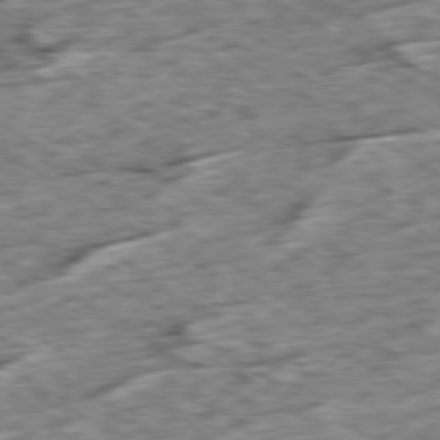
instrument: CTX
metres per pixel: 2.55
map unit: Ap
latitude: -79.7855
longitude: -84.2901
